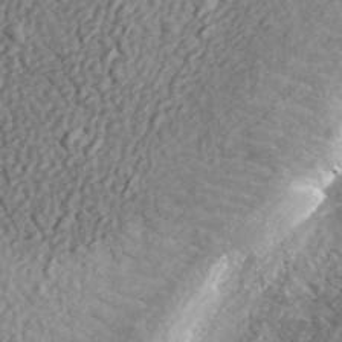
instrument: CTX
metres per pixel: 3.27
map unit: eHh
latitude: 36.6491
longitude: -79.6127
